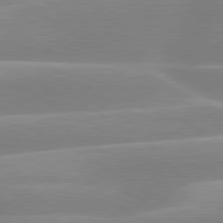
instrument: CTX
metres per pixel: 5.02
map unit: lApd
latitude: 80.1200
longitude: -134.1389
